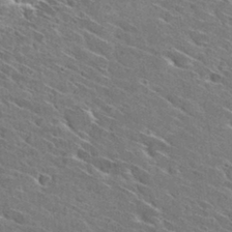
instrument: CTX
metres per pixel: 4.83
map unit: Hto
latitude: 29.4237
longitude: -43.2915
